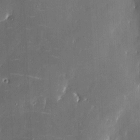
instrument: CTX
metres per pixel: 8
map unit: eHh
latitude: 5.8961
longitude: -68.8947
